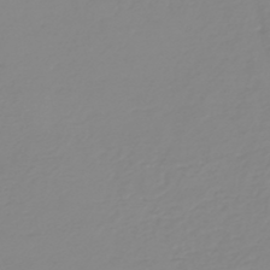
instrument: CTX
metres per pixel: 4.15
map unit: HNb
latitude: -45.3888
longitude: 54.5196
